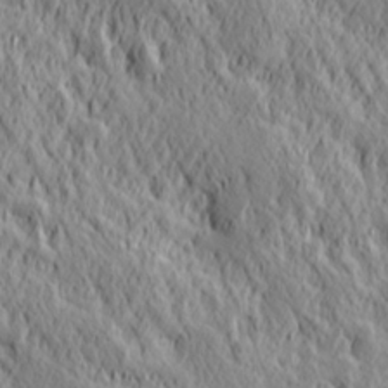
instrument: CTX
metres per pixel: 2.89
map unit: Hve
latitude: 25.5371
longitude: 145.9556
